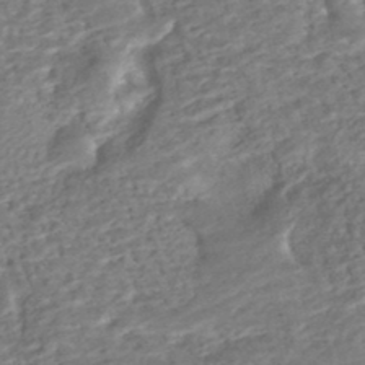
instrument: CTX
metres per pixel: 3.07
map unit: HNhu
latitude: -44.8597
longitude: 101.9745
